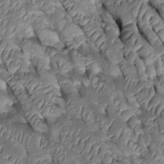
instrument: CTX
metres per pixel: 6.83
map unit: Htu
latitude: 0.4034
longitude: 148.1228
